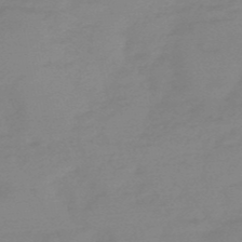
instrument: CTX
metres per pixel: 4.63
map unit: HNb
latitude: -49.9367
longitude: -38.9325
